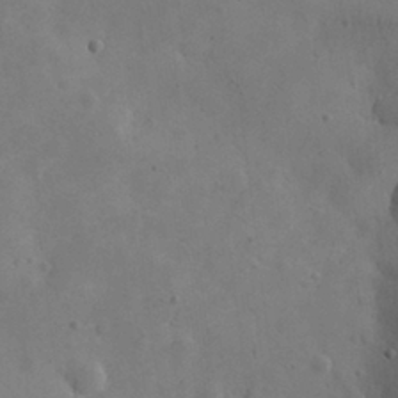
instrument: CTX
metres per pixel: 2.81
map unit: eHh
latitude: 25.3859
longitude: -67.1403
